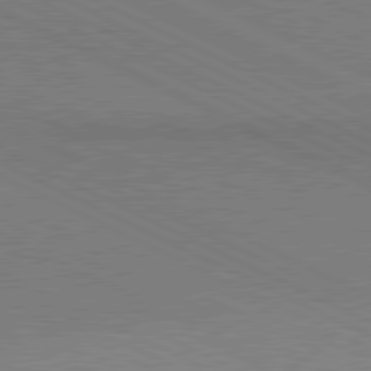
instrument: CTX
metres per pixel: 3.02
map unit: lApd
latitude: 80.7057
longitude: 148.1984
